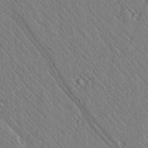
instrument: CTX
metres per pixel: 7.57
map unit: lAvf
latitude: 7.1970
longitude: 159.7666
